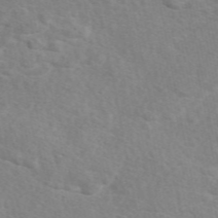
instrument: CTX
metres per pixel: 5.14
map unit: eAb
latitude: 49.2348
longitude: 119.8422
